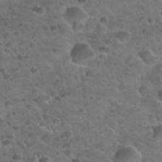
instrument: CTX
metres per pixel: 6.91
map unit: Nhu
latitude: 31.8773
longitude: -52.2145
